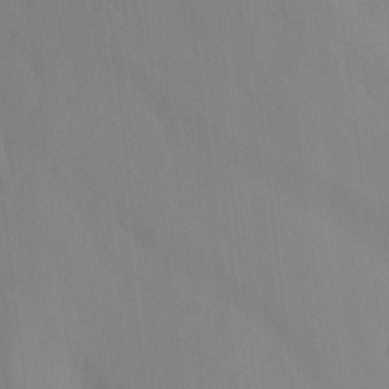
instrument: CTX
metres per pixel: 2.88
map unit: Nhu
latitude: -8.2739
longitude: -41.2536
